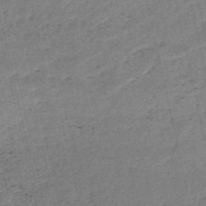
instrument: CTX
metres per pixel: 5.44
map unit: HNb
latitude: -54.7652
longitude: -42.7057
